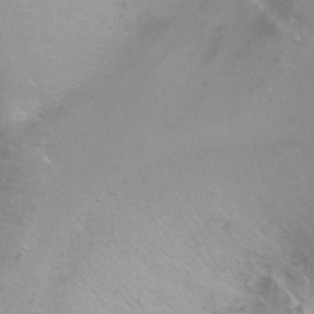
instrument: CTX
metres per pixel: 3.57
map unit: Ht
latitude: -6.6140
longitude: -33.1214
